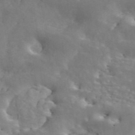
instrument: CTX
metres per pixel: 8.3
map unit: ANa
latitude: 45.0458
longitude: 28.6330
